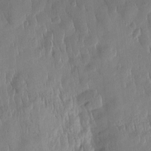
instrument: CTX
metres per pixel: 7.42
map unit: Htu
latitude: 1.8205
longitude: -177.9150
